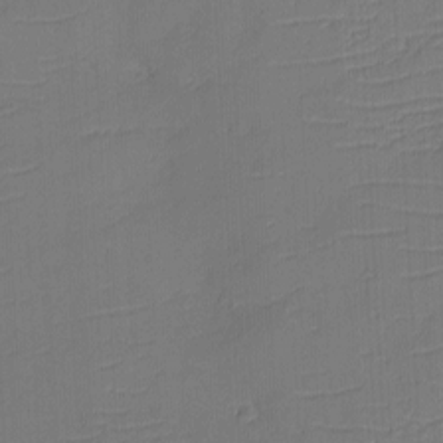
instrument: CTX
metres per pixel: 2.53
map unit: eHh
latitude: -3.4265
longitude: -79.7261
